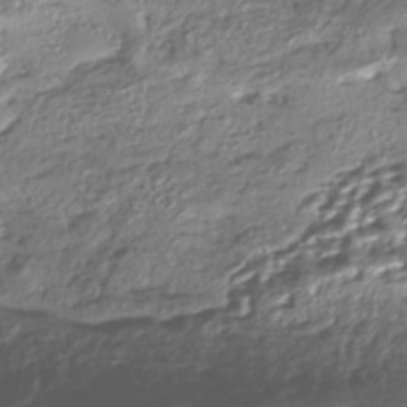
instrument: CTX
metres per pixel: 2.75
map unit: Nhe
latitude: -45.7100
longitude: 152.0094
